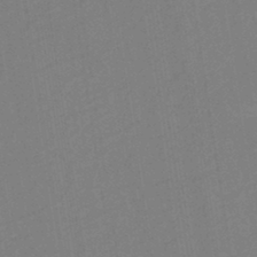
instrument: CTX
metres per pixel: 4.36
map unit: eHh
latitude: -42.9352
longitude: -32.6113
